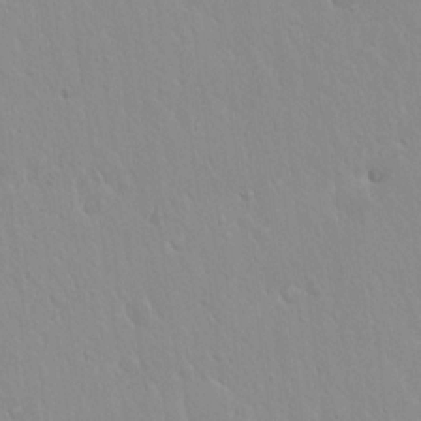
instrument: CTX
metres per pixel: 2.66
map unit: Hto
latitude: 17.2348
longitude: -57.9717
